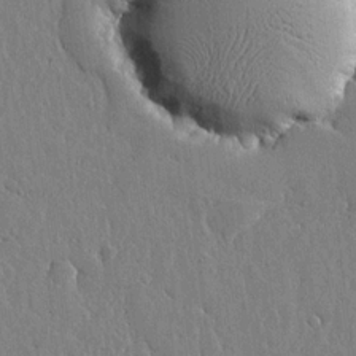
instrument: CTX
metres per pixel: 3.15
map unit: lHvf
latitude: 19.0458
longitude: -115.8583
